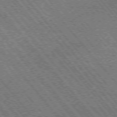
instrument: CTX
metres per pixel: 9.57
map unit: Hpe
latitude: -75.7667
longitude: -16.3278
